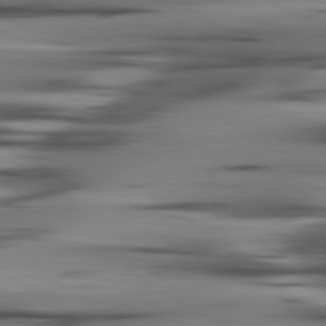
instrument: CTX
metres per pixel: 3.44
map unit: lApd
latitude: 80.4223
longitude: -121.4805
